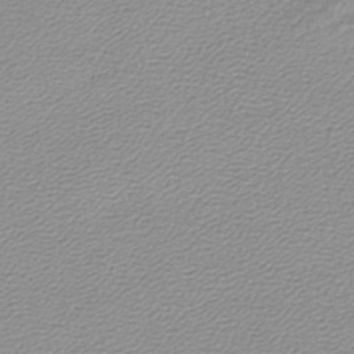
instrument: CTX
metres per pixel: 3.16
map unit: lHb
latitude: -43.8611
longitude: 65.7100
